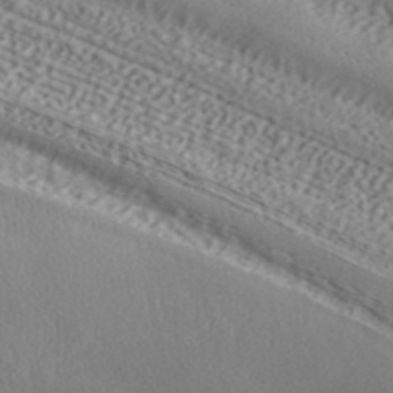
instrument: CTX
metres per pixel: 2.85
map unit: ANa
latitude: 41.6315
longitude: 55.1242
